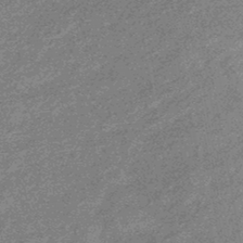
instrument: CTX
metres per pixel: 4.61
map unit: eHb
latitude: -45.1620
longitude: 88.9919
